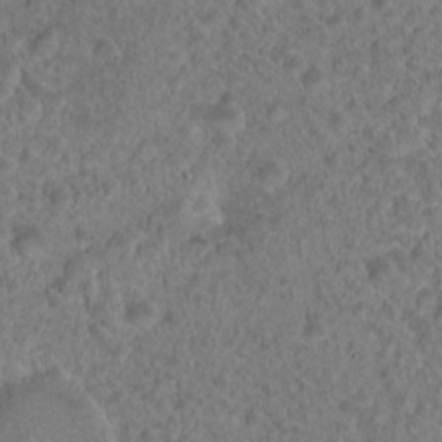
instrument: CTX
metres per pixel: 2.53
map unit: Hto
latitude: 18.5734
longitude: -40.2522
